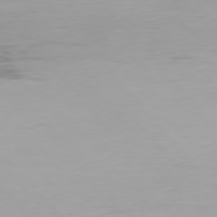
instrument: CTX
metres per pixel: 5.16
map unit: Hpe
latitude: 76.5356
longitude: -135.5371
